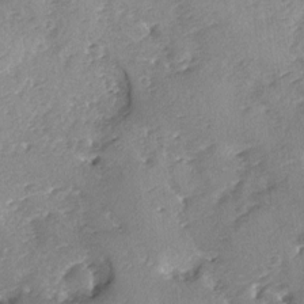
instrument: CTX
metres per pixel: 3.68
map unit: Ave
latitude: -8.9353
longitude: -117.7072
